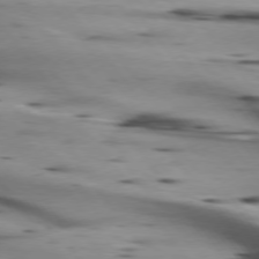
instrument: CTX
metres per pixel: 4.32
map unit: lApd
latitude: 75.5749
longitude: -65.1781
